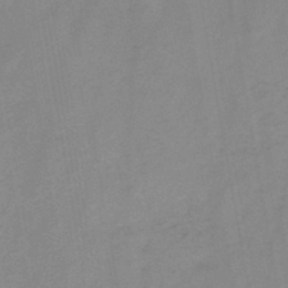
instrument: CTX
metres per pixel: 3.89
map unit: HNb
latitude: -46.1983
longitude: -38.7624
